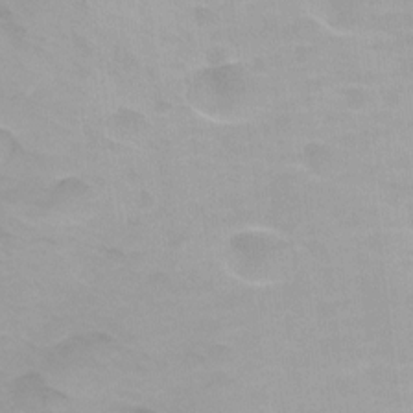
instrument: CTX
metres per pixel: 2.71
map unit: Nhu
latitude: -15.1620
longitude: -25.8205
